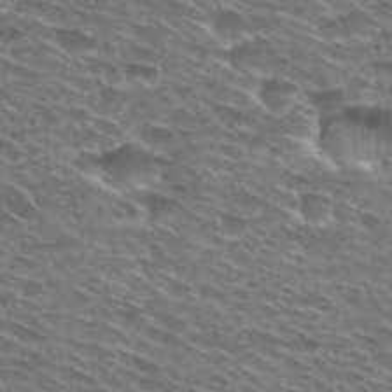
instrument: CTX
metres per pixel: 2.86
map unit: Hto
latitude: 29.5749
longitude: -46.6491
